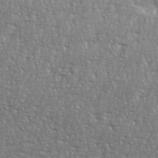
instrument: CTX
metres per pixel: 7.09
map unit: eHh
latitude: 36.1578
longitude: -132.7624
